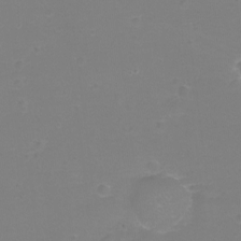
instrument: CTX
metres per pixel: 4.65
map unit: eHh
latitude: -12.2362
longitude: -60.4790
